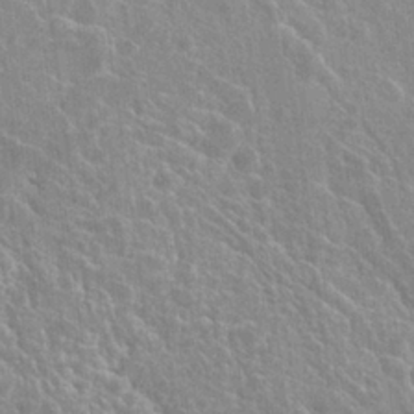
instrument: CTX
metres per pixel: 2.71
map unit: Hto
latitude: 23.4993
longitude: -40.5356
